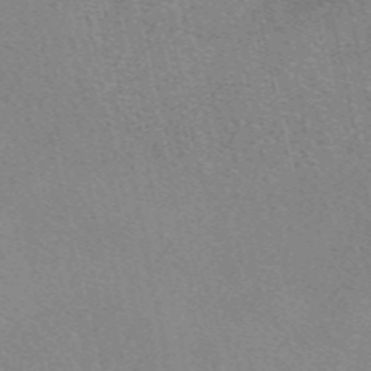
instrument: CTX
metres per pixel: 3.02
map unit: eAb
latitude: 49.8394
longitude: 107.6533
